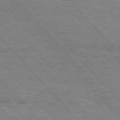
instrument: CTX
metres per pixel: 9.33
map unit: Hpe
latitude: 76.3467
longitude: -150.8191
